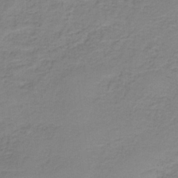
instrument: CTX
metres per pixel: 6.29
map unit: HNb
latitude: -37.5021
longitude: 53.2942
